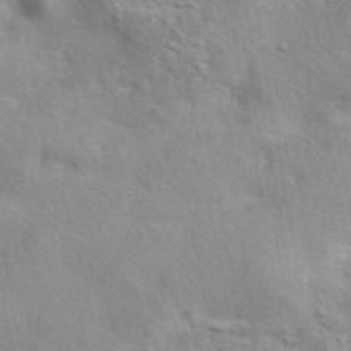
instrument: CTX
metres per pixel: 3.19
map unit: eAb
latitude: 42.1011
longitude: 103.7478
